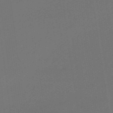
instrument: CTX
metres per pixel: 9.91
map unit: eHb
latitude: -49.5210
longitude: 83.9178
